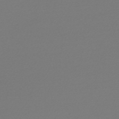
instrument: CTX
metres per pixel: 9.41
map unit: lHb
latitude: -47.3509
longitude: 60.3873
